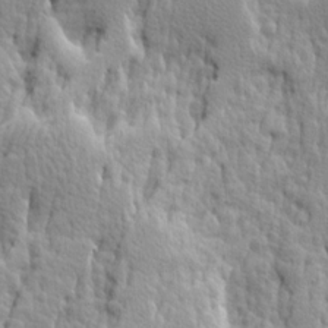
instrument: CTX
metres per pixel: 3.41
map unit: Ave
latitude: 14.5546
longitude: -134.4412
